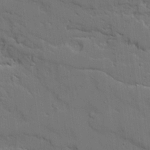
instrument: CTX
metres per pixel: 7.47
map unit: Ave
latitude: 18.6112
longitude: -128.6112
